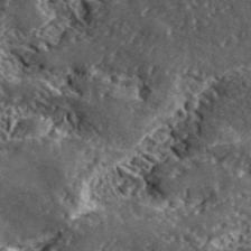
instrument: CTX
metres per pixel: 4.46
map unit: lHvf
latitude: 41.9339
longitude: -89.0837
